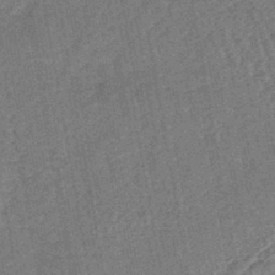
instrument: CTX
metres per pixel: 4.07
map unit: lHb
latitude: -43.9178
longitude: 80.1795
